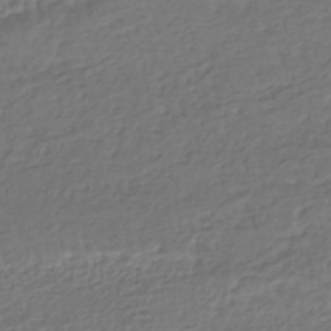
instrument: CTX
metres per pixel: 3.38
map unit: HNhu
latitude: -45.9367
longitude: 102.9542
